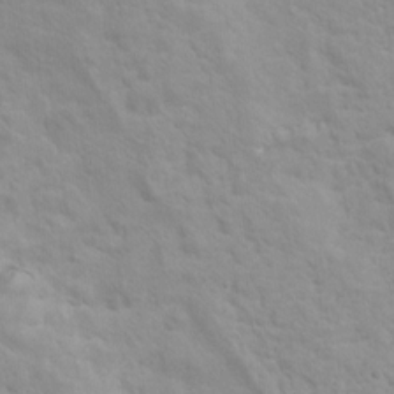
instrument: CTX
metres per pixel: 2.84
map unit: Hto
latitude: 8.3467
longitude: -31.2726
